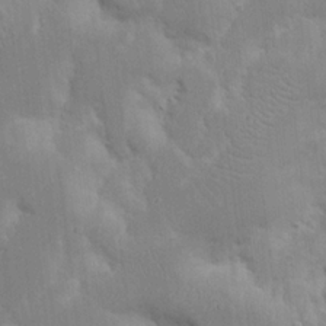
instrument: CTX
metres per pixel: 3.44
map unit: Nhu
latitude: 18.1955
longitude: -73.7639
